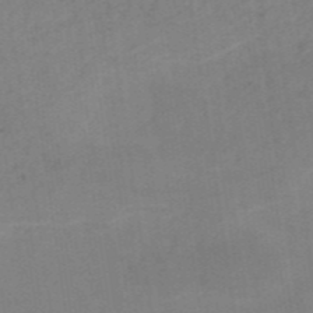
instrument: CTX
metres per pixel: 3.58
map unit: HNb
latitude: -54.2740
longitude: -49.0269
